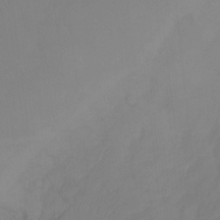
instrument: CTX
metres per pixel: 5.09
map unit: Ht
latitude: -15.0298
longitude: -49.5749
